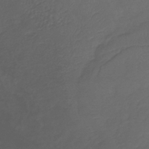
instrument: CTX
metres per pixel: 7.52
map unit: lHb
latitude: -39.2754
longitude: 70.6708
